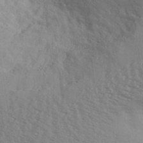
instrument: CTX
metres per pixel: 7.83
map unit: Aa
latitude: 31.1215
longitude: -140.3845
